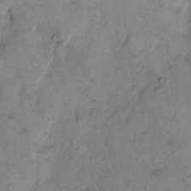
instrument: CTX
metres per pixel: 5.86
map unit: eHh
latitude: 11.2537
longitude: -62.9892
